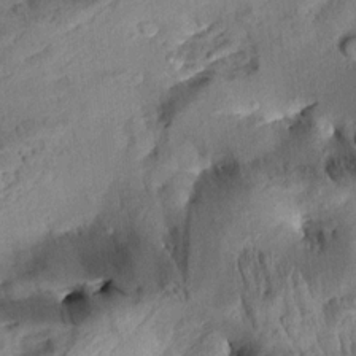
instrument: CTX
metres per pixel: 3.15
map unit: Aa
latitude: 10.7246
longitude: -142.9892
